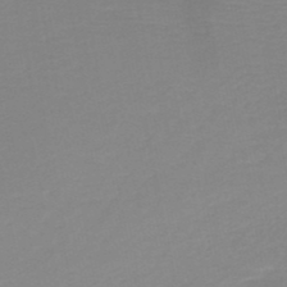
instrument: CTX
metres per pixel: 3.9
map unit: HNb
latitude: -49.2943
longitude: -44.3467
